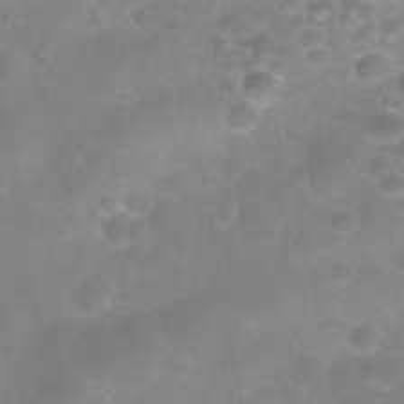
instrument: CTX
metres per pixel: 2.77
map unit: Nhu
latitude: 27.2348
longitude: -55.1025
